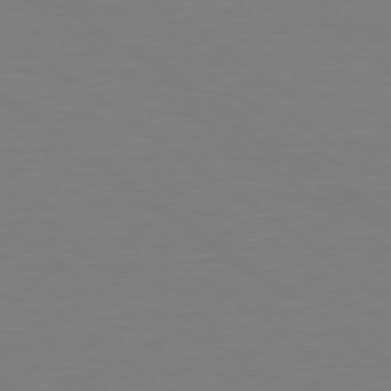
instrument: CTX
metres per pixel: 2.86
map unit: Hpe
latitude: 79.0081
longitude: -149.1025
